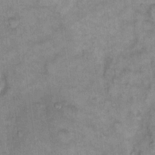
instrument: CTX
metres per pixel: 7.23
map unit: eHh
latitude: 10.4601
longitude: -63.9150
